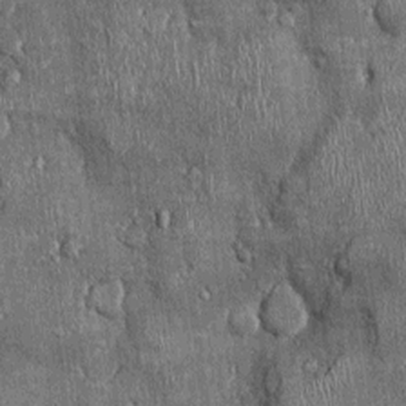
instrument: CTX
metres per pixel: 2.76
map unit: Ht
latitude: -2.1605
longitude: -13.1026
